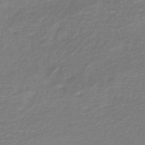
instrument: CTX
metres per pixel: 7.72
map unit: HNhu
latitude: -46.8597
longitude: 98.5574
